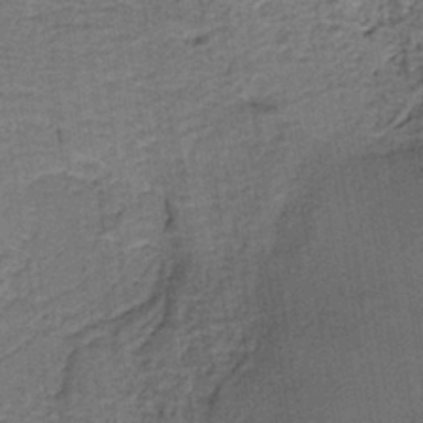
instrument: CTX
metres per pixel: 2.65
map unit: HNb
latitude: -39.2376
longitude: 50.2550
